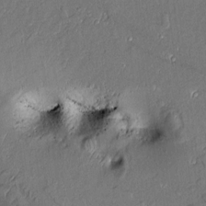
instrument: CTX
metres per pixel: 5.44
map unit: Aa
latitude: 9.2915
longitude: -132.1011
